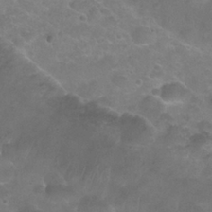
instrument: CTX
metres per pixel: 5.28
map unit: Nhu
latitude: 25.4804
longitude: -52.0255
